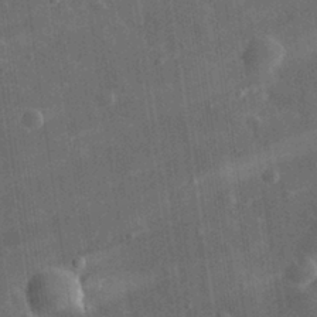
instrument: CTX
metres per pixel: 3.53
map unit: eHh
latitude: 31.7639
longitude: -78.0444
